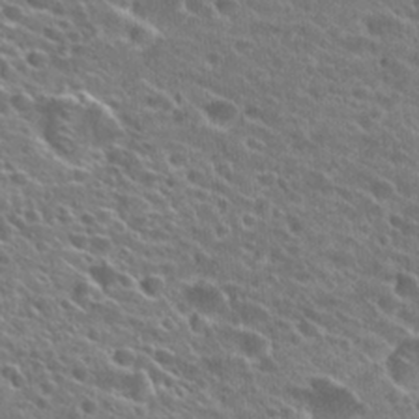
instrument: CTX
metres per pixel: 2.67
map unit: Hto
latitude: 24.9891
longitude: -43.3482
